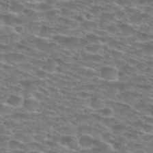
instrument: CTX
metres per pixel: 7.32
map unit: Hto
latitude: 28.3845
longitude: -48.8380
